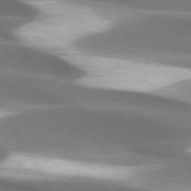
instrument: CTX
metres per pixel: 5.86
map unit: lApd
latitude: 73.5372
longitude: -52.6869
